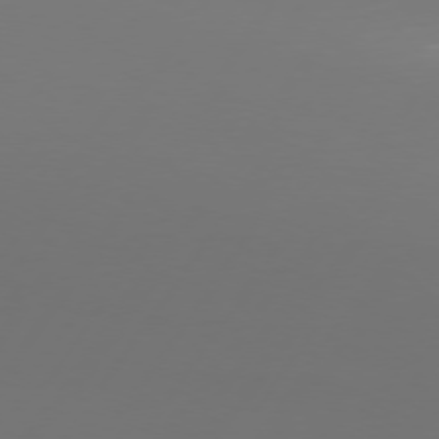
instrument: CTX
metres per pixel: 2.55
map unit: Hpe
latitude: 74.8380
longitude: -130.4790
